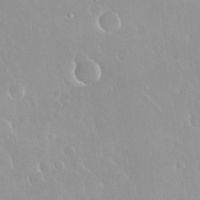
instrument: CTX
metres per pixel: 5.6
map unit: Nhu
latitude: 30.0822
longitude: -57.1214
